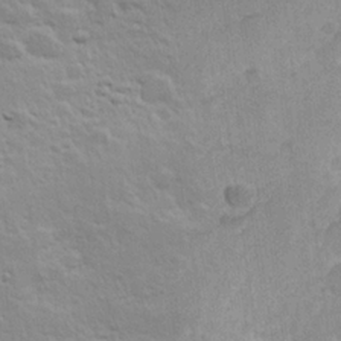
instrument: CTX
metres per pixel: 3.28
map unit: Hve
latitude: 24.4034
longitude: 144.9920
